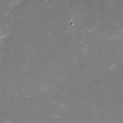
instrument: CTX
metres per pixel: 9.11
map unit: eHh
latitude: -2.6518
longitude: -86.3845
